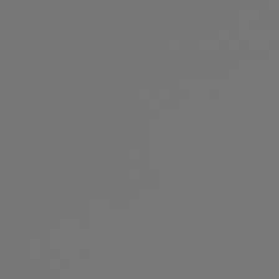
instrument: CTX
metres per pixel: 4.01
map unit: HNb
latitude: -45.6344
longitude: 55.1242
